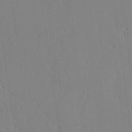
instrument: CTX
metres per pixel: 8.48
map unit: Aa
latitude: 25.3670
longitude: -137.3104
